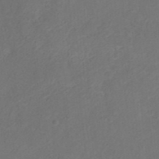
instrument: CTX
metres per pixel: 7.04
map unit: ANa
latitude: 36.4790
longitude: 13.7100
